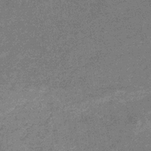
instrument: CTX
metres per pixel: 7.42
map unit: eHb
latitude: -31.5777
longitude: 68.8597
